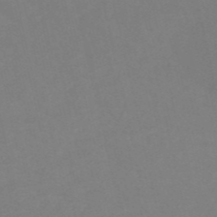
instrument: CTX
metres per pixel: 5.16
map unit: HNb
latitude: -54.4629
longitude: -50.2711
